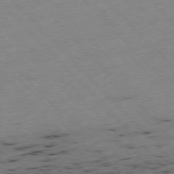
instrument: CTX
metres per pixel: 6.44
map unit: Ap
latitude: -77.2376
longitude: -60.6679
